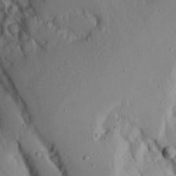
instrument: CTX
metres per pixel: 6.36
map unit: Aa
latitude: 14.2901
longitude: -140.3467
